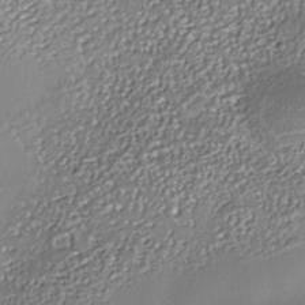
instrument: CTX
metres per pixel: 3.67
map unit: Nhe
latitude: -36.1039
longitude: -92.0822
